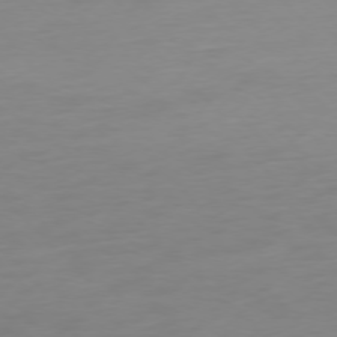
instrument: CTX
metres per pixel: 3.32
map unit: Ap
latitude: -77.2376
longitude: -68.5735
